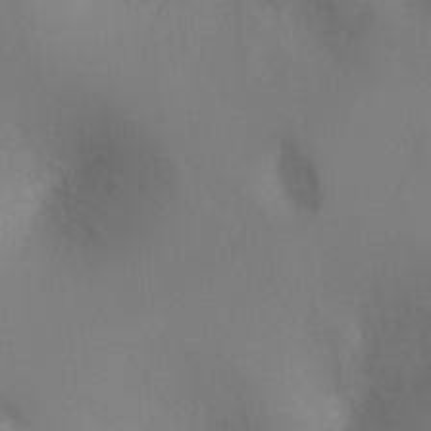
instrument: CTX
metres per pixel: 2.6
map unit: Ht
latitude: -6.7841
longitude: -32.4979
